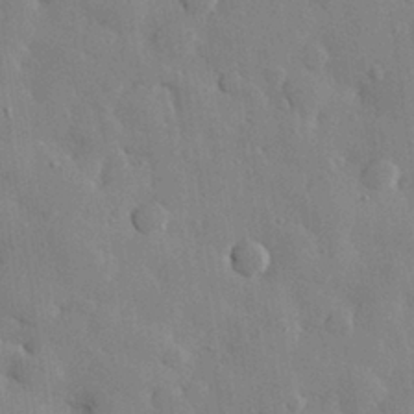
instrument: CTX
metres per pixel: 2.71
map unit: eHh
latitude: 28.5923
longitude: -79.0459
